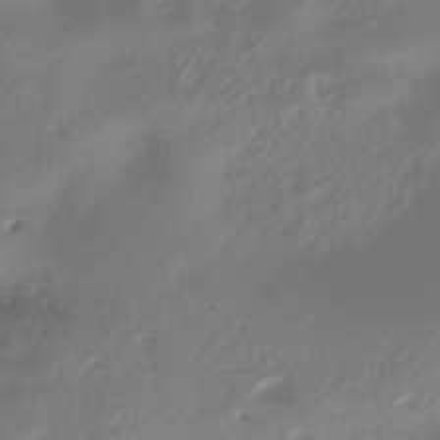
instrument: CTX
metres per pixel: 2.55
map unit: HNhu
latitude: -39.5966
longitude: 97.8989
